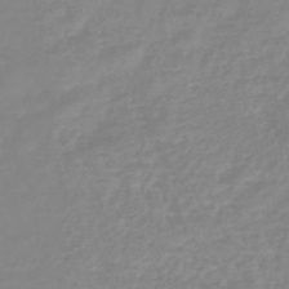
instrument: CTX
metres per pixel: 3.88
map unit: eHb
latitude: -45.0486
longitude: 81.2565
